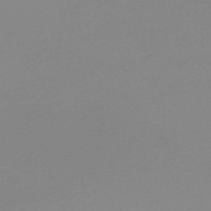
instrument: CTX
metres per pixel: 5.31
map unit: lHb
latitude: -48.5196
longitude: 64.8408
